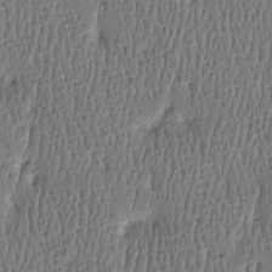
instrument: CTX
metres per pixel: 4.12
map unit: Htu
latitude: -4.5951
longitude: 176.1228
